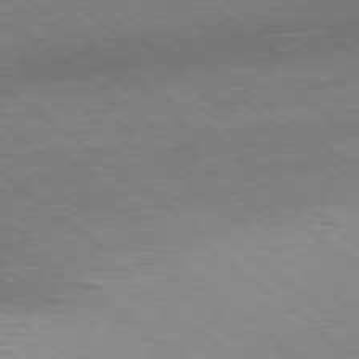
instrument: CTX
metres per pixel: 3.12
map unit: Ap
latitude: -78.9541
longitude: -100.6491
